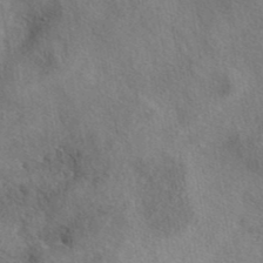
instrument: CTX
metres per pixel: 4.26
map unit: eAb
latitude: 40.4412
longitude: 107.8423
